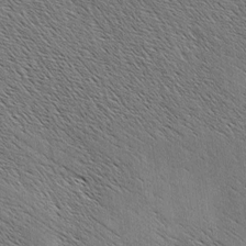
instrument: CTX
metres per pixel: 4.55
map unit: lAa
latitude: -3.7855
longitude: -121.8773
